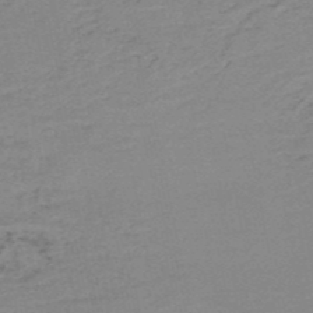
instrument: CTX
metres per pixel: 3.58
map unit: HNb
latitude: -51.8233
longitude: -52.4601
